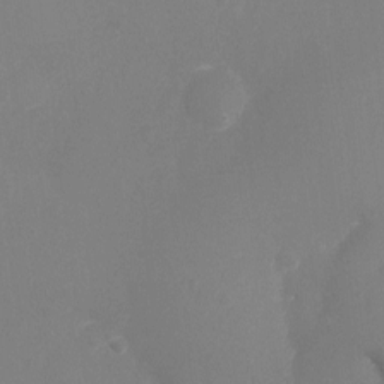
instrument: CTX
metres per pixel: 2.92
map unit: Ht
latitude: -4.5007
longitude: -25.9717
